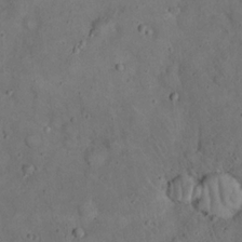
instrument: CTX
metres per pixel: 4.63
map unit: eHh
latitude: 20.4223
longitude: -59.8583
